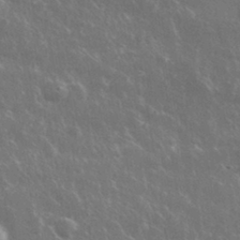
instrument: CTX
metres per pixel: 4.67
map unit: lHvf
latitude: 33.3482
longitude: -89.8206
